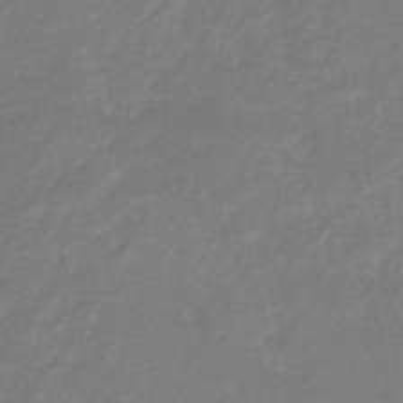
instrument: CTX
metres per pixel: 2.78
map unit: eHb
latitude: -32.8030
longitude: 70.5196
